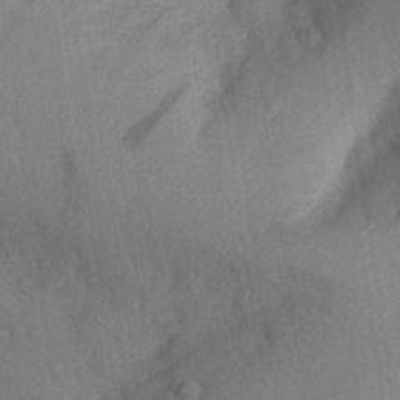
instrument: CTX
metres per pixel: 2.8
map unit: Aa
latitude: 28.2711
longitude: -145.7638
